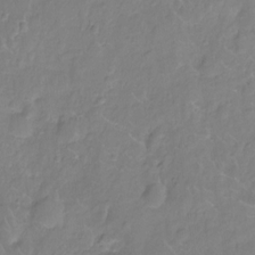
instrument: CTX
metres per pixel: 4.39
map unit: Nhu
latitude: -10.8219
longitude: -21.8395
